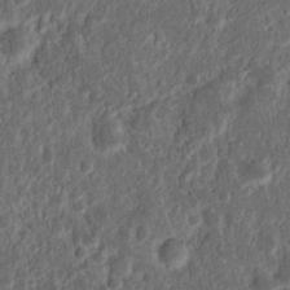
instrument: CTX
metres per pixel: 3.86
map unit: Nhu
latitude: 14.1389
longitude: -73.4049
